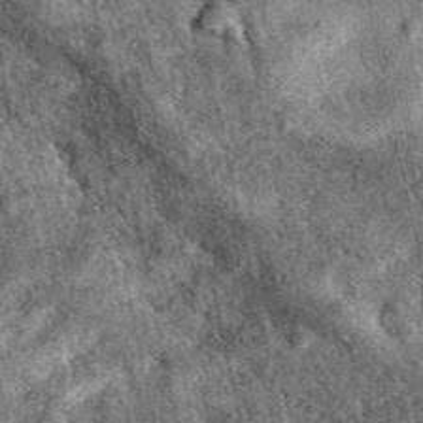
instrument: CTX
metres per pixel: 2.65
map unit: eAb
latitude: 38.9514
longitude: 109.3510
